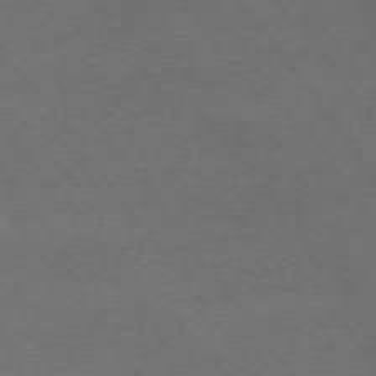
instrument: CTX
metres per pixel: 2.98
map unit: Ap
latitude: -75.6911
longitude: -75.3104
